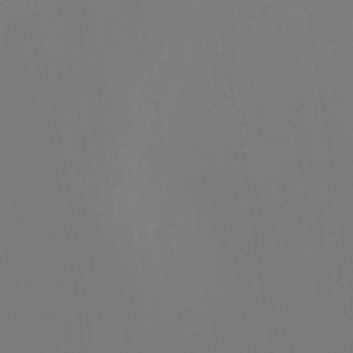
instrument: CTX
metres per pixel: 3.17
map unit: Ht
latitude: -12.0283
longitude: -48.2334
